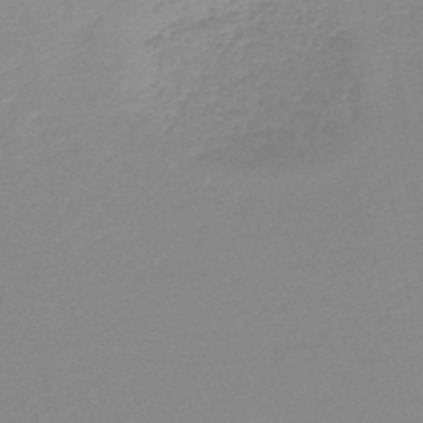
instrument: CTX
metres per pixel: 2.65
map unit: lHb
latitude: -44.1606
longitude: 60.0472
